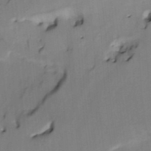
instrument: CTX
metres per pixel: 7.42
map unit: HNhu
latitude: 14.3657
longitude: 10.6141
